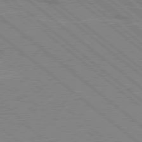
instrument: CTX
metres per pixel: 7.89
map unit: Hpe
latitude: 78.2901
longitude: -160.3089
